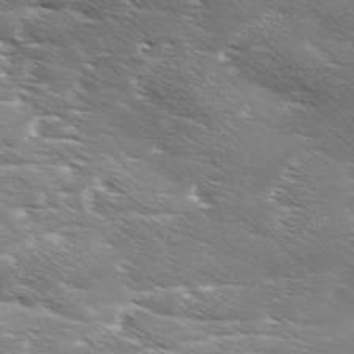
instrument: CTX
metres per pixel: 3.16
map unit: Ave
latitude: 11.3671
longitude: -106.3278
